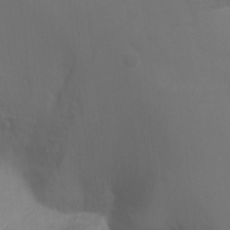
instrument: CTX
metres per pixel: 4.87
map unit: Ht
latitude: 2.6490
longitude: -27.9339
